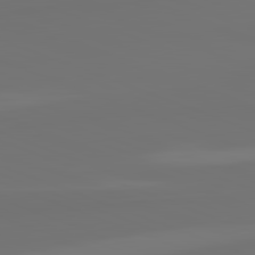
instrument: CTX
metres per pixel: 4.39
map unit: lApd
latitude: 82.2900
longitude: 154.4251
